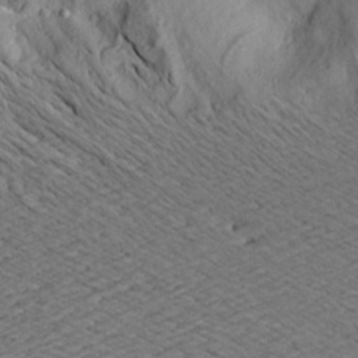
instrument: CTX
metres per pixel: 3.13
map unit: Aa
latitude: 17.0836
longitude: -144.2333
